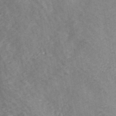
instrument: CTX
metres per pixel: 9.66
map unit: ANa
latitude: 41.8772
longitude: 18.2173
